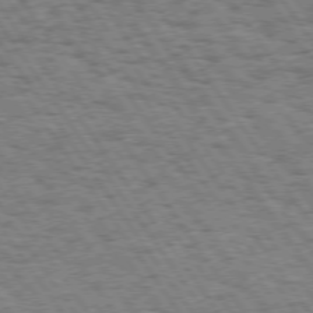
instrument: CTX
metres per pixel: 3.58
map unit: Hpe
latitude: 73.9339
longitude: -138.9892
